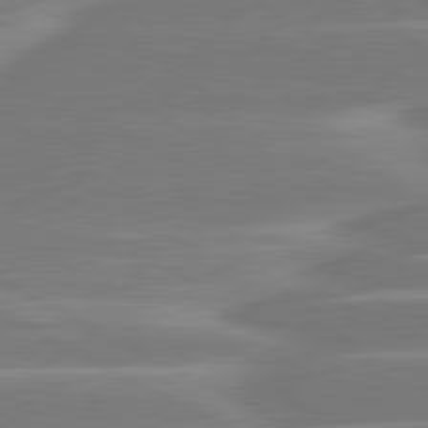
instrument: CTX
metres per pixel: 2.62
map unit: lApd
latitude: 81.1403
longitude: -129.1025
